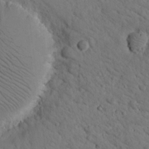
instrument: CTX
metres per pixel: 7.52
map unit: lHvf
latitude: 14.0444
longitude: 178.6896
